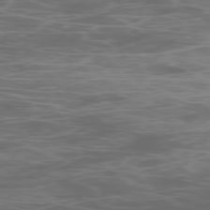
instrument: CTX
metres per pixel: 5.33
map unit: Ap
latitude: -78.8408
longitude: -75.0836
